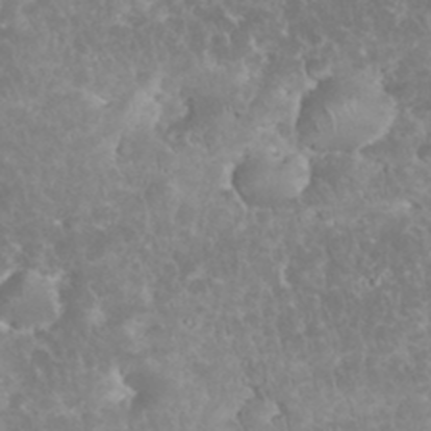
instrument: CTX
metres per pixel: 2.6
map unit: eHh
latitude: 34.9135
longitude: -63.8017
